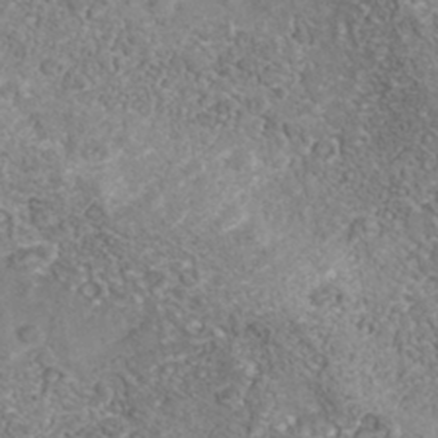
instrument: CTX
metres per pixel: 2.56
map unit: Nhe
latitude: -41.4454
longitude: -109.8961
